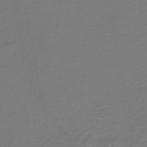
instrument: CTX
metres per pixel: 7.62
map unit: HNb
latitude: -43.2753
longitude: 52.2739
